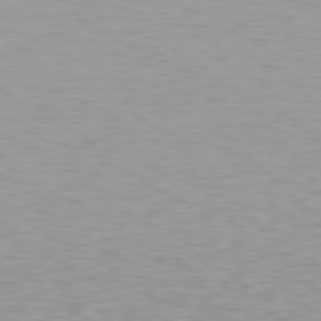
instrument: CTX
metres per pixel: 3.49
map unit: Hpe
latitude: 78.5735
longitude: -166.8191
